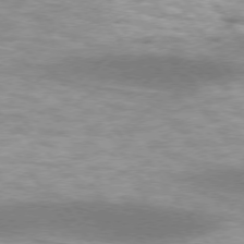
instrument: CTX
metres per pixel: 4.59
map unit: lApd
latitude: 74.8569
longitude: -48.9703
